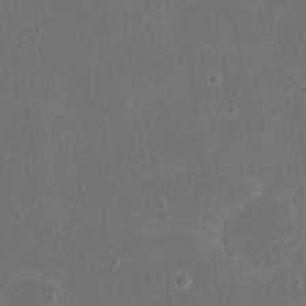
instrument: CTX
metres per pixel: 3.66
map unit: eHh
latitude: 20.1956
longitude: -64.7246
